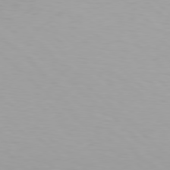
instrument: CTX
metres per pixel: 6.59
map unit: Hpe
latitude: 78.4601
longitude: -171.1970
